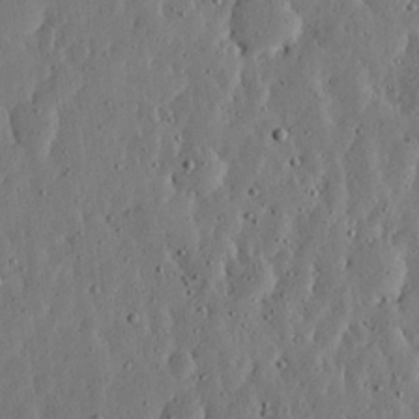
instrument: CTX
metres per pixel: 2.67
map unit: lHvf
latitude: 19.0836
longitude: -114.7813
